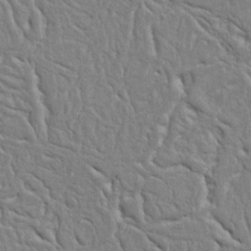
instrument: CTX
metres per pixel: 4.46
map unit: Ht
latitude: 9.2159
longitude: -76.3845
